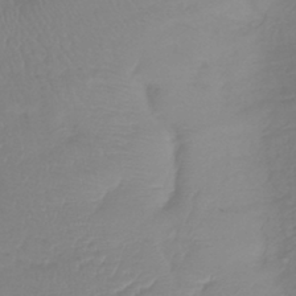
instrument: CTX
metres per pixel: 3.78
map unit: lHb
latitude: -40.8786
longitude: 67.4454
